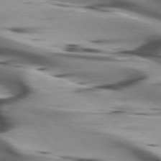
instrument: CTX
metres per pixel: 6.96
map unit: lApd
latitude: 75.8961
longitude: -64.4979
